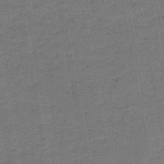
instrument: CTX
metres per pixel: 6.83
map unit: HNb
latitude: -47.6910
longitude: -39.2159
